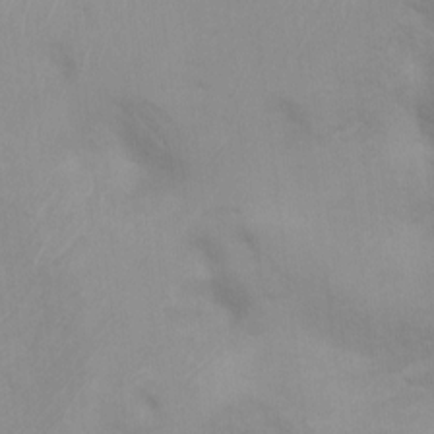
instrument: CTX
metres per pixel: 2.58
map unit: Ht
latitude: 3.5749
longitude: -27.9717
